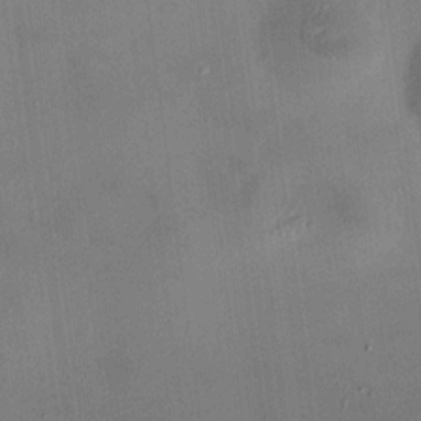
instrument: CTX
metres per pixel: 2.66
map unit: HNhu
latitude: 10.8380
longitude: 11.0487
